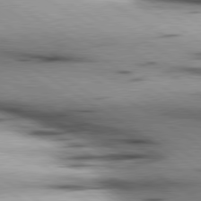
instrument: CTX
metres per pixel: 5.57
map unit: lApd
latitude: 80.2522
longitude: 159.2942
